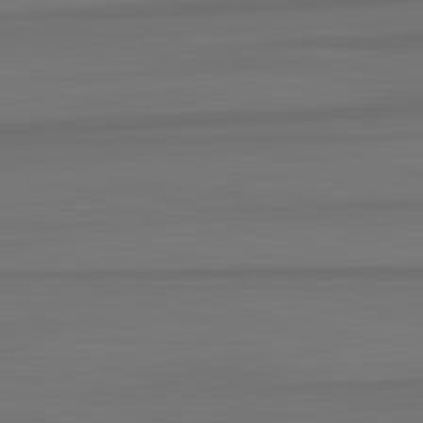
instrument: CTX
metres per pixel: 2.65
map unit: lApd
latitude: 82.8757
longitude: -179.2537
